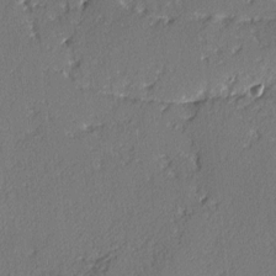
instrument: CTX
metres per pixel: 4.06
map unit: lAvf
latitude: -2.7085
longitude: -109.0836
